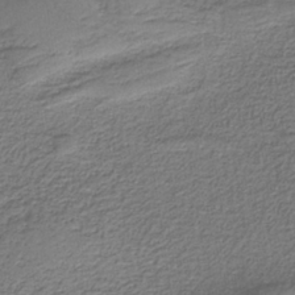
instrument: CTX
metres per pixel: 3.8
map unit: HNb
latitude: -37.7477
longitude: 53.6532
